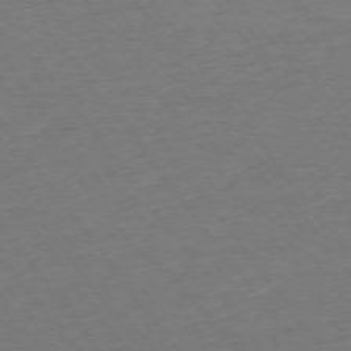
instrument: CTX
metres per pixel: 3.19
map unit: Ap
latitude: -74.9920
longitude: -84.8380
